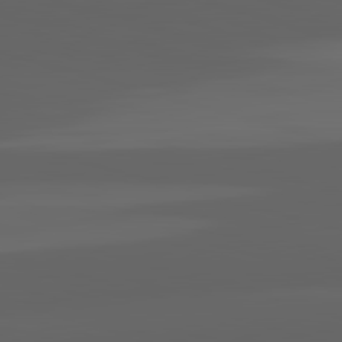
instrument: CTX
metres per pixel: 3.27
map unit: lApd
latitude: 82.8380
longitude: -134.7435
